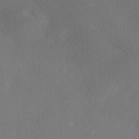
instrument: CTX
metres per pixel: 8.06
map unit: ANa
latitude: 35.6505
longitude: 13.5210
